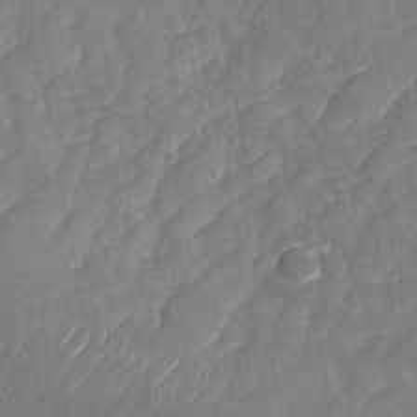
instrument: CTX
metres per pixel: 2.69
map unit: Nhu
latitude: -28.5007
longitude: -64.4790
